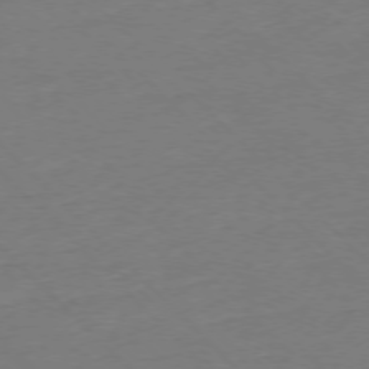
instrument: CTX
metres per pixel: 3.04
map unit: Ap
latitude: -76.7274
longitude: -79.6883
